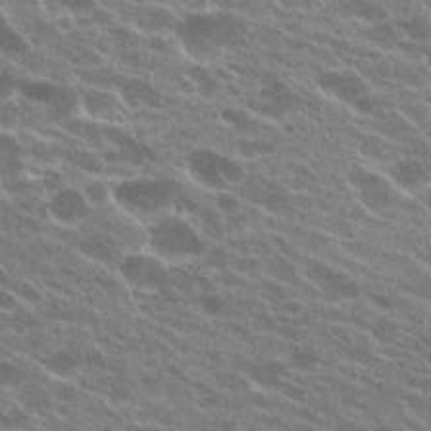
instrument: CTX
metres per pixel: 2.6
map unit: Hto
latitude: 23.5938
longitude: -38.1389
